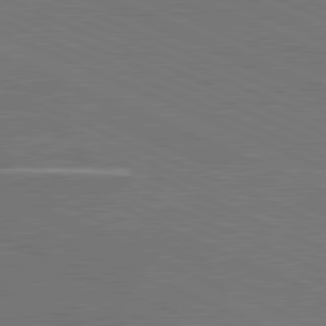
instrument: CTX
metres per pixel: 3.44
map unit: lApd
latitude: 81.6505
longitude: 149.1620
